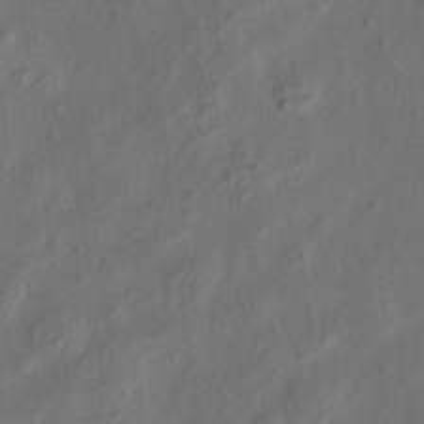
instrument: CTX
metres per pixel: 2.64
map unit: eHh
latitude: 6.3278
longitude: -77.1403
